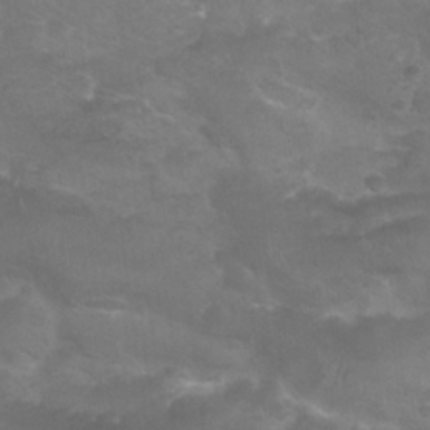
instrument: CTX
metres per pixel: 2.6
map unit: Nhu
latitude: 25.0080
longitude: -52.8191
